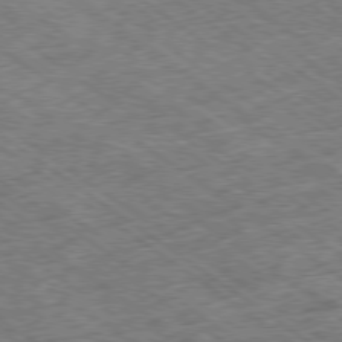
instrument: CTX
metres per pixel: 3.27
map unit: Ap
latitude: -79.3131
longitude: -50.2900
